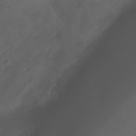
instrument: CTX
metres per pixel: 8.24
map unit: Ht
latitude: 1.6694
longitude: -22.5924
